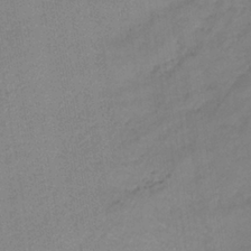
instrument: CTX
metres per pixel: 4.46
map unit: lHb
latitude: -36.9352
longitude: 71.4077
